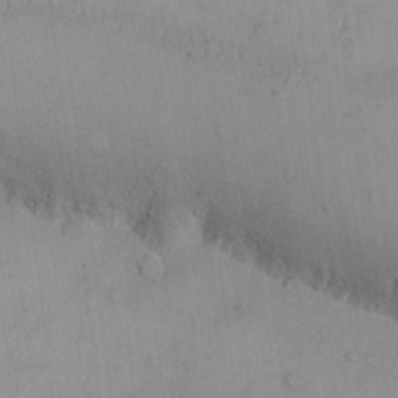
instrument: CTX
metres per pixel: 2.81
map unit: eHh
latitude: -9.8611
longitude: -66.6301
